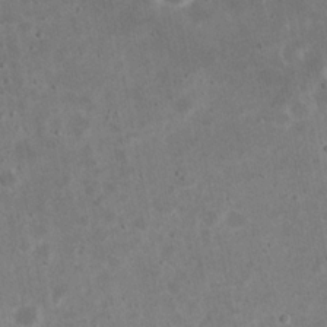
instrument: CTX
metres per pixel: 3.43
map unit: eHh
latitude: 21.4238
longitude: -68.2145
